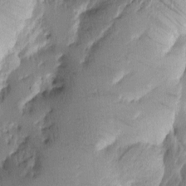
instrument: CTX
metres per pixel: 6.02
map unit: Htu
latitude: -2.5384
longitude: -176.8002
